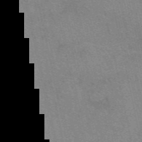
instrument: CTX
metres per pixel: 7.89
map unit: eAb
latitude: 51.0269
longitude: 107.8234
